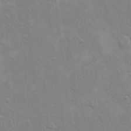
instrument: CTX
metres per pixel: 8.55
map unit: eHh
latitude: 16.3467
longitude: -66.3845
